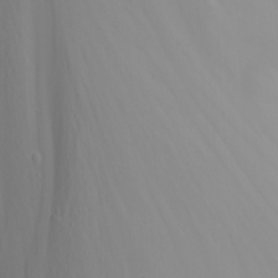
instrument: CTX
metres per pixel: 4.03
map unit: Nhu
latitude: -6.9730
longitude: -88.4223
